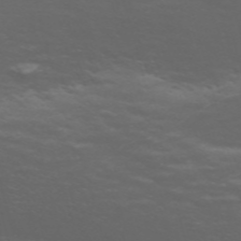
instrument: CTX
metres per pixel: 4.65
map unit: Nve
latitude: -59.1431
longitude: 55.8989
